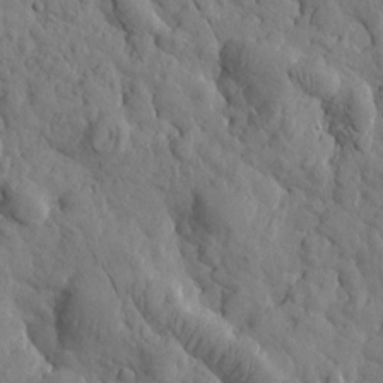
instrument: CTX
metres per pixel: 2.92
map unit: Htu
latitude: 2.0822
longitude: 178.3873
